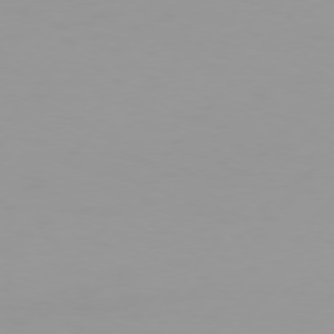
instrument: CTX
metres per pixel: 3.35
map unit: Hpe
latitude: 75.7450
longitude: -129.1403
